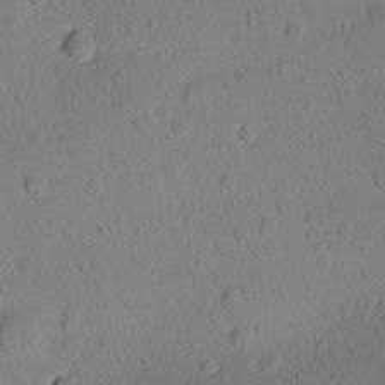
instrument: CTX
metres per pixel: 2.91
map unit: Ave
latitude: -9.8233
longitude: -121.6694
